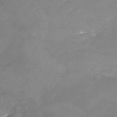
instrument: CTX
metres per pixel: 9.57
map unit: Nhu
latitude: -22.3684
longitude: -56.8946
